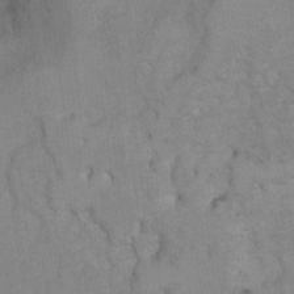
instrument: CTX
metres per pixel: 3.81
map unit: Ht
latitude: 5.9717
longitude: -37.1970
